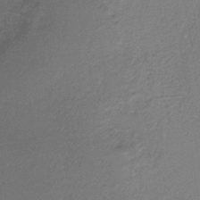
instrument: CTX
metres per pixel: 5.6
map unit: HNb
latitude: -35.2376
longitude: 59.3887
